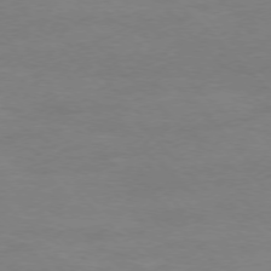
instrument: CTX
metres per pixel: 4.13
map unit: Ap
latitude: -77.0297
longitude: -69.3482
